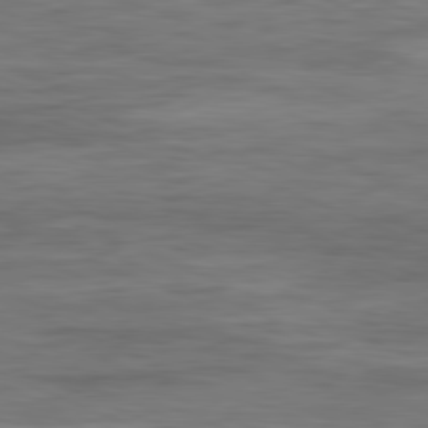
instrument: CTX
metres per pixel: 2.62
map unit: Ap
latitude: -82.0472
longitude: -74.5546
